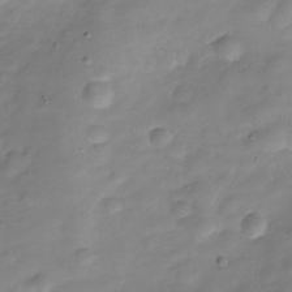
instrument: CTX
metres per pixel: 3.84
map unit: Hve
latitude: -29.5021
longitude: 94.4062
